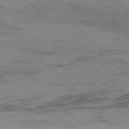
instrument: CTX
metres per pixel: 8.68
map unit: Hpe
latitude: -77.2376
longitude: 12.4818
